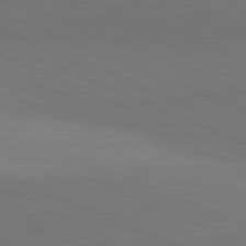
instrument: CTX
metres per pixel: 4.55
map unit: lApd
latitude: 81.8016
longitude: 149.8045
